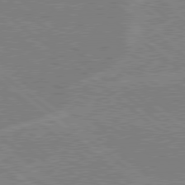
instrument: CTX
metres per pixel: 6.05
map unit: Hpe
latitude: 78.8191
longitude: -160.2711
